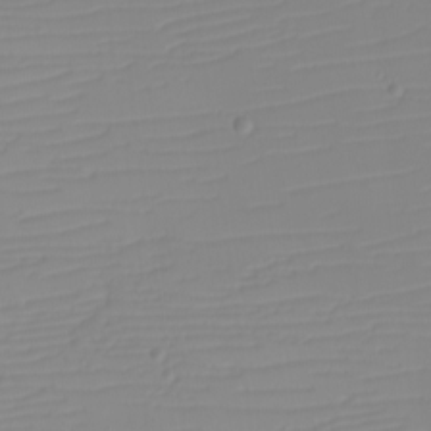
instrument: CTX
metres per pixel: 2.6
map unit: eHh
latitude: -6.0661
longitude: -84.5357
